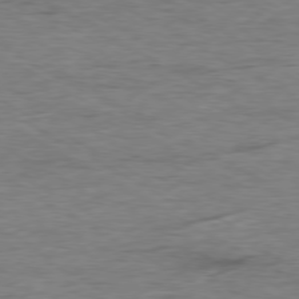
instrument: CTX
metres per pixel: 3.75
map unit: Ap
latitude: -79.5777
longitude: -83.6316
